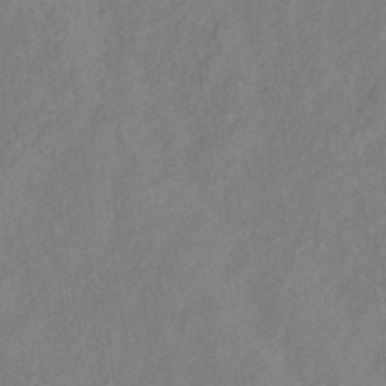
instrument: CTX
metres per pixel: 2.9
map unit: Hve
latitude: -32.6897
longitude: 92.0850
